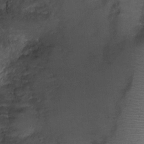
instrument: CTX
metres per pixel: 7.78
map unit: Nhu
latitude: 2.4979
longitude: -17.3859
